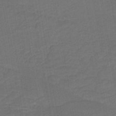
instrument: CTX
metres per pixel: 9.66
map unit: HNb
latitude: -43.9556
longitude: 51.9556
